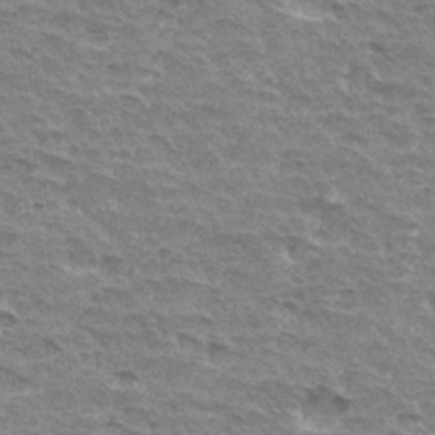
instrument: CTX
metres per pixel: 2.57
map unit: Hto
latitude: 34.0444
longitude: -45.1025
